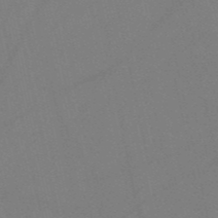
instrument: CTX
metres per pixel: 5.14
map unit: HNb
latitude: -53.7099
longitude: -42.4034
